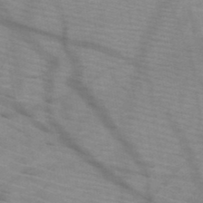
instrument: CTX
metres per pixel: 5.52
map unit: HNb
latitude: -46.8786
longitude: -45.1592
